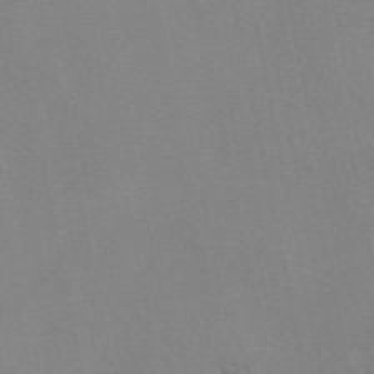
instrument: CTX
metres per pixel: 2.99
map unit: eAb
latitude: 49.6316
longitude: 104.6896
